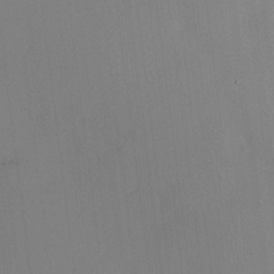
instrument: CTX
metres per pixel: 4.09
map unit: HNhu
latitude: 10.3845
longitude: 15.9745
